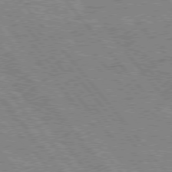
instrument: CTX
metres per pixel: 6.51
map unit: Hpe
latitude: 75.9906
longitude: -149.7450
